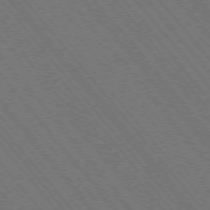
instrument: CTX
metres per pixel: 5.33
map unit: Hpe
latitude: -76.2173
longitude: -16.9514
